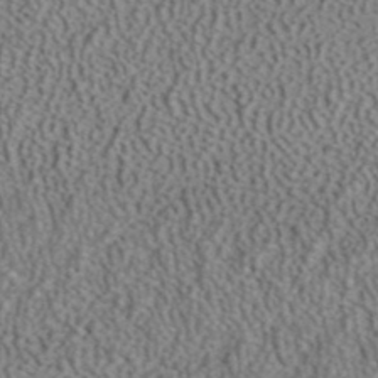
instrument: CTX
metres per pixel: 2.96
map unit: ANa
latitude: 39.7261
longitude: 24.5007
